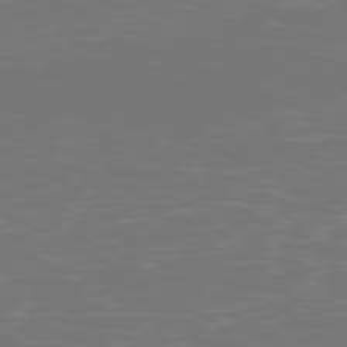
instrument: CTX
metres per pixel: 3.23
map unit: Hpe
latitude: 77.0080
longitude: -165.3671
